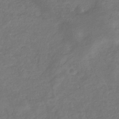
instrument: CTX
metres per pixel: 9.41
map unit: eHb
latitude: -34.5196
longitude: 75.7478
